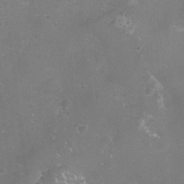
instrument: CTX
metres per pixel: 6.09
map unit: eHh
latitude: -11.4832
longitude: -60.9513
